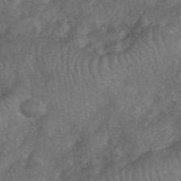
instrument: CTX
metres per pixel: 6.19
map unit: eHh
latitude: 39.7827
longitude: -56.2711
